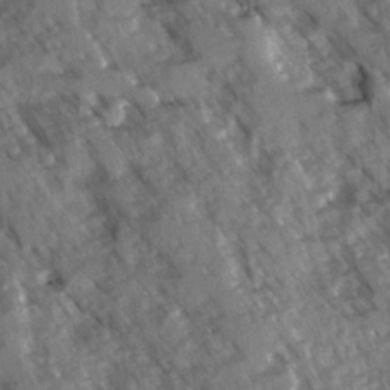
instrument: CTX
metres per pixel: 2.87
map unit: Ave
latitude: -1.3321
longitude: -111.4427
